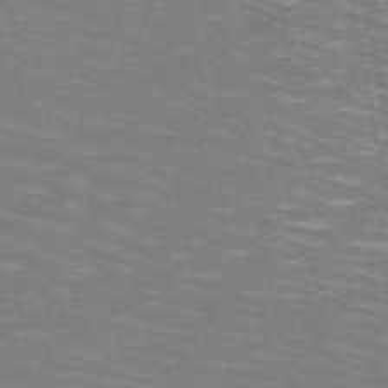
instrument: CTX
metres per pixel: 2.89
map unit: HNb
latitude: -49.8612
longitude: -50.2333
